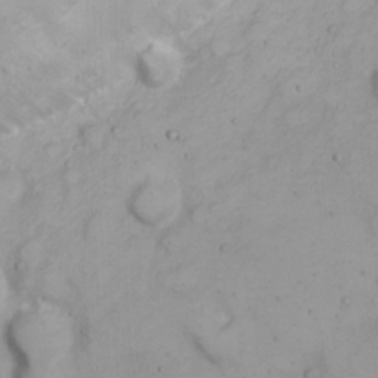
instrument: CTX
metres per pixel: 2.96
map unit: eHh
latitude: 23.0269
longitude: -61.3481
